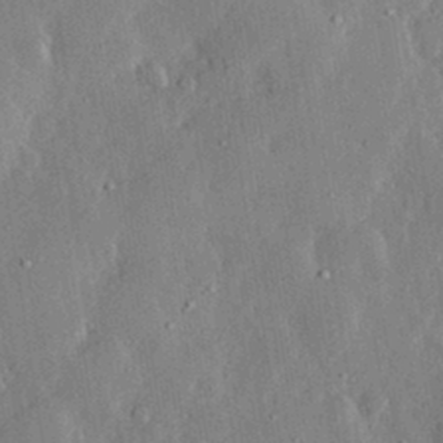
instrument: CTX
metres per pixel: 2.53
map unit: lHvf
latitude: 33.1025
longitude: -92.2522
